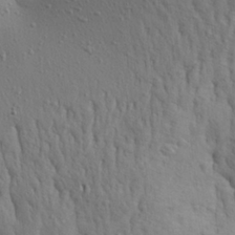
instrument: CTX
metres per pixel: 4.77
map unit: Aa
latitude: 26.1200
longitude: -144.2144
